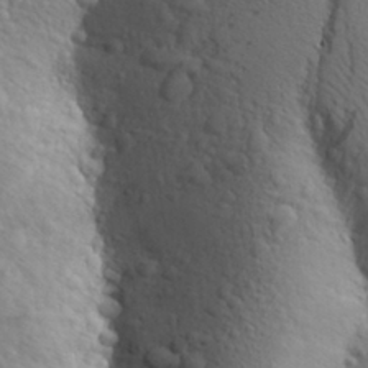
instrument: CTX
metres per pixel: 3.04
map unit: Aa
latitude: 27.8961
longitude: -148.5168
